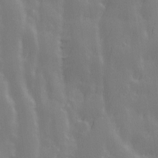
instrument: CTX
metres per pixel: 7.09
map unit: Ave
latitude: 13.4804
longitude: -104.2334
